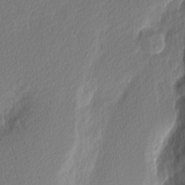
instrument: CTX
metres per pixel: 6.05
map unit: Nhu
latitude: 2.7813
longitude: -76.3845
